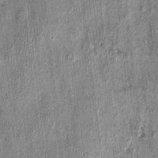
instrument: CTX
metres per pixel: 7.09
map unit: Nhu
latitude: -0.3873
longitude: -15.2159
